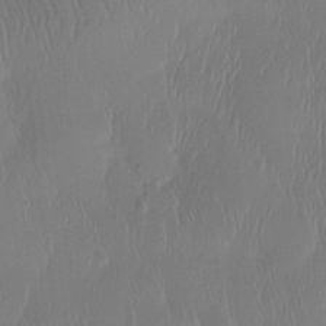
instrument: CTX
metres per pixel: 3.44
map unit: Htu
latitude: -14.4251
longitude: -47.3860
